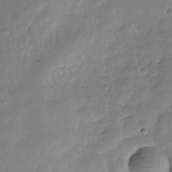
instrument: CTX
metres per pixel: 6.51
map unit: Hve
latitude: -31.5966
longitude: 90.6519
